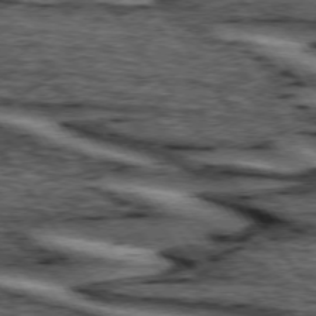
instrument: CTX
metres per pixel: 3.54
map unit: lApd
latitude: 74.4223
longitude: -73.0081
